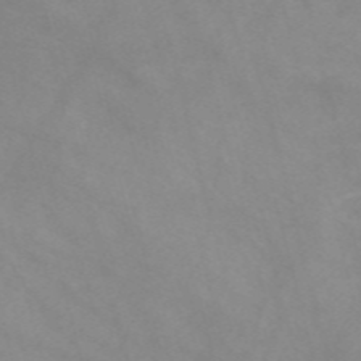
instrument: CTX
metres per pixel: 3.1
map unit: Nve
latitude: -57.7288
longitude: 58.6140
